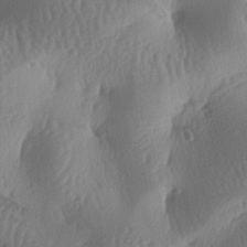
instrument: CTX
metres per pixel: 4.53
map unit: lAa
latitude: -7.7666
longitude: -128.3278
